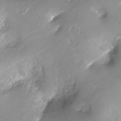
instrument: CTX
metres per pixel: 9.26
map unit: Ht
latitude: -17.1998
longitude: -45.0080
